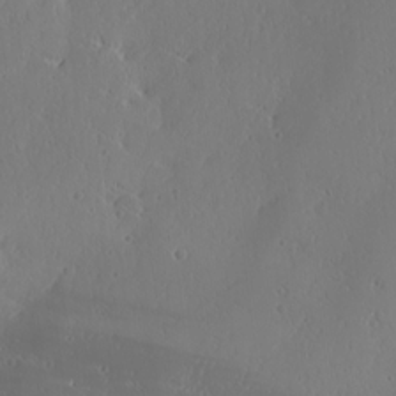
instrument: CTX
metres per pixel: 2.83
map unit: Ave
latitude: 18.1200
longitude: -137.8017
